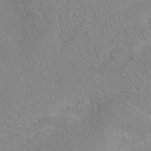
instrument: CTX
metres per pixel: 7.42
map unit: Nhe
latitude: -38.2173
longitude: 139.2754
